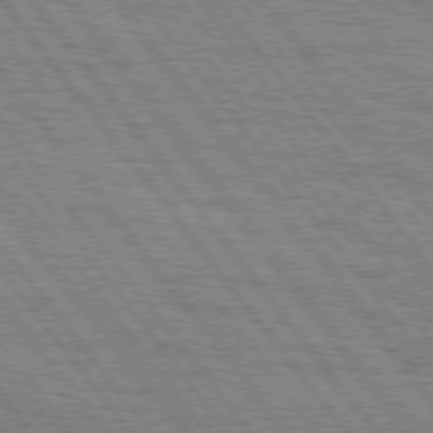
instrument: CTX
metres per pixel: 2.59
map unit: Hpe
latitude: 75.1970
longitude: -152.9136
